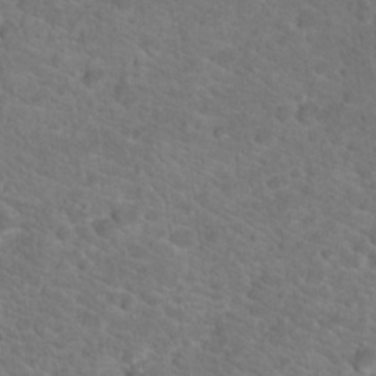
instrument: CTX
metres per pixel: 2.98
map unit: Hto
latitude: 18.4034
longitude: -37.0270
